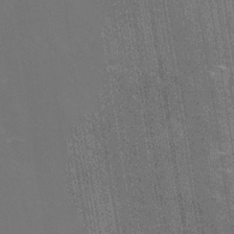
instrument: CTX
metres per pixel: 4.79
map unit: Hto
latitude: -3.6154
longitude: -35.8394
